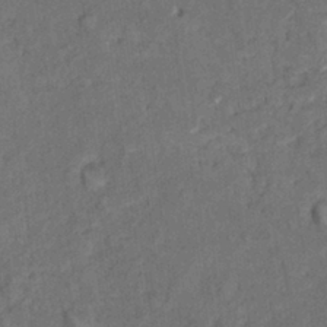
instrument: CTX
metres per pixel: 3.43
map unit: Nhu
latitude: 9.7639
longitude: -25.9528
